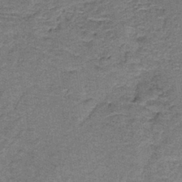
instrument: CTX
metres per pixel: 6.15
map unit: lHb
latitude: -40.3306
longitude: 57.4643
